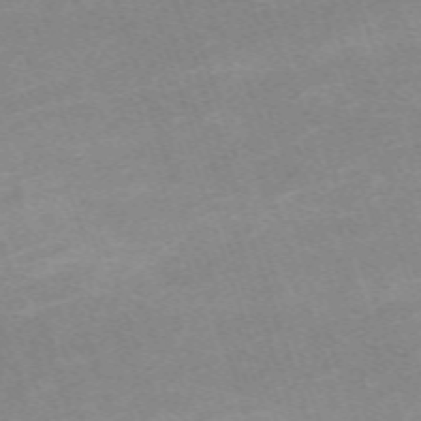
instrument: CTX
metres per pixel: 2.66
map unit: eHh
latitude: -64.4629
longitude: 50.0283
